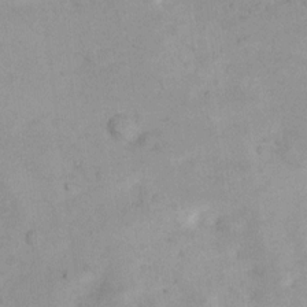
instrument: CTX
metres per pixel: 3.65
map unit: Nhu
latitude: 7.8772
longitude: -23.1970
